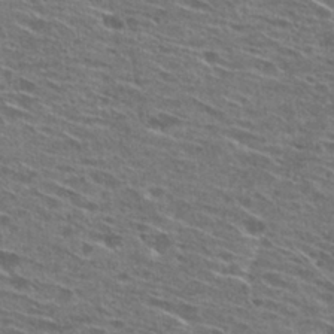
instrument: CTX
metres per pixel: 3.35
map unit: Hto
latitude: 27.0081
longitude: -45.9717
